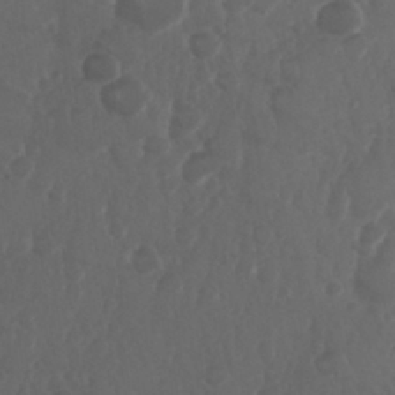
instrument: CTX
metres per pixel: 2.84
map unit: Nhu
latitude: 28.9136
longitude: -56.9324
